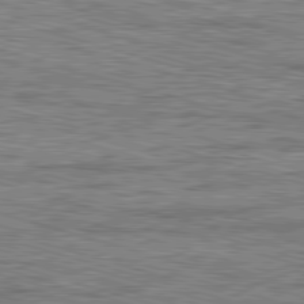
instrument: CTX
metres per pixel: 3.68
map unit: Ap
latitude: -82.1984
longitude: -69.9528
